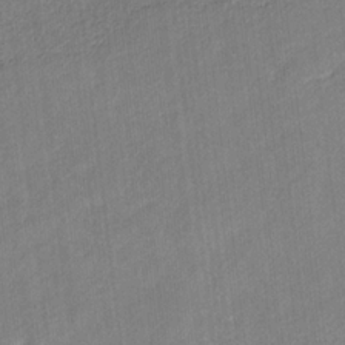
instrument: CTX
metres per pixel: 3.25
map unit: eHb
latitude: -30.1417
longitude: 66.0094
